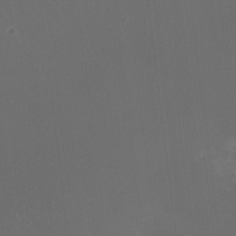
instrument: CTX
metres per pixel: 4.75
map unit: HNhu
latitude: -2.5006
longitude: -6.0255
